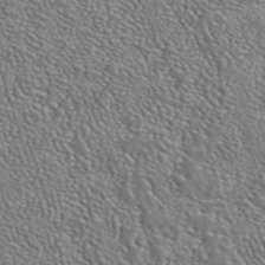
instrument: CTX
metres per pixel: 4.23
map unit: ANa
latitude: 42.8947
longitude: 23.6911
